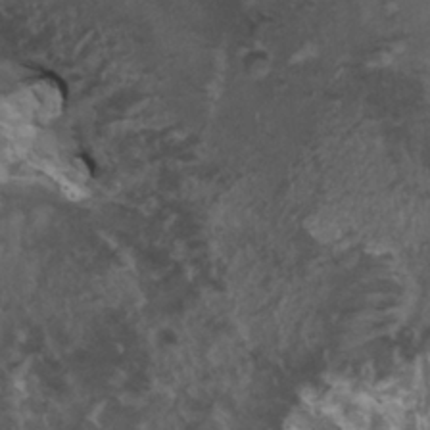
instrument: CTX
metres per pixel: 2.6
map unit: HNhu
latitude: 4.1578
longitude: 3.5966
